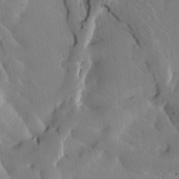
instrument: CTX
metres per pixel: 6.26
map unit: Htu
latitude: -3.2942
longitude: 168.3684
